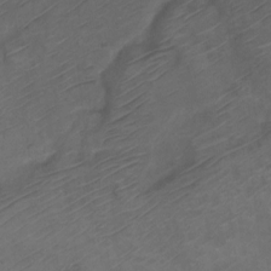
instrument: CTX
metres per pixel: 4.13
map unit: Ht
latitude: 0.4601
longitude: -34.7624
